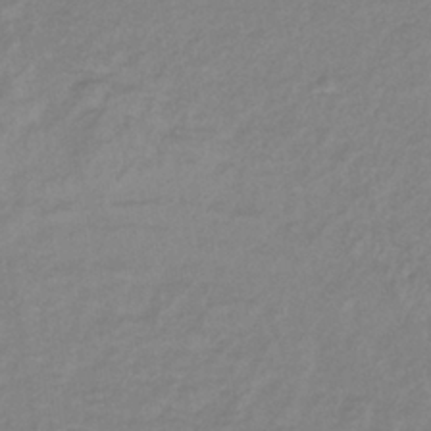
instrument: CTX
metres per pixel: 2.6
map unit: lHb
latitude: -37.2565
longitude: 70.4629
